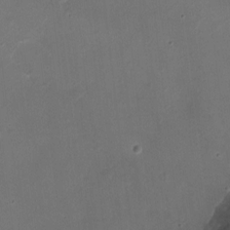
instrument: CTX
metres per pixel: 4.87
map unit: Ht
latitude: -3.0108
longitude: -19.4426
